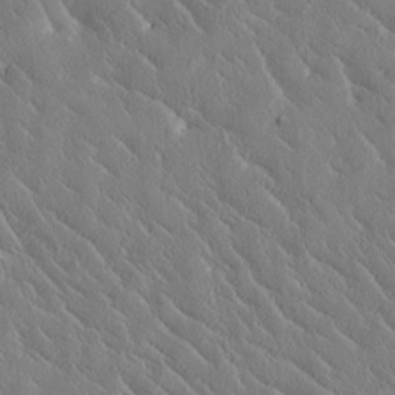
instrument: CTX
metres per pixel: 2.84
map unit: Htu
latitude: -1.0487
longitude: 175.3320
